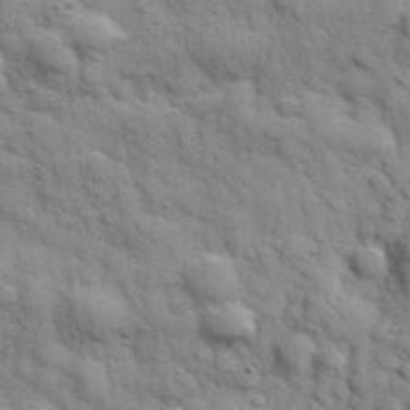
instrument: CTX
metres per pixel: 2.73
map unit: Hve
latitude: 32.0255
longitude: 150.6518
